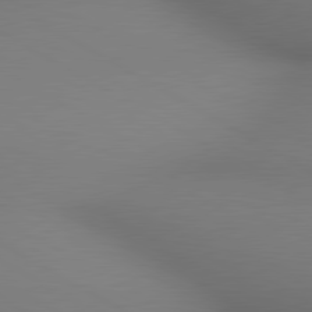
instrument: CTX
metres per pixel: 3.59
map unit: lApd
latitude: 80.4412
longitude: 133.5588
